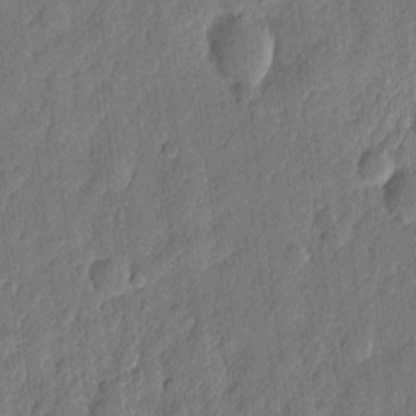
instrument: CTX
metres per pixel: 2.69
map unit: eHh
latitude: 7.3860
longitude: -73.8773
